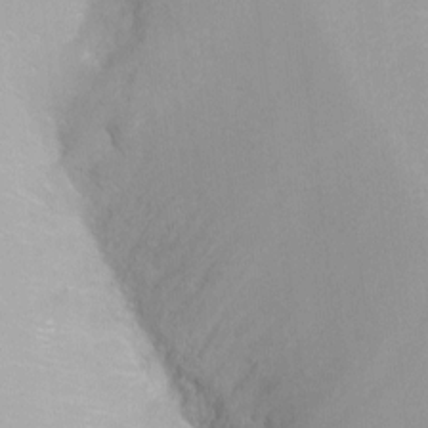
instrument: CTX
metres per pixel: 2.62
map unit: Ht
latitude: -8.0472
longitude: -35.3859
